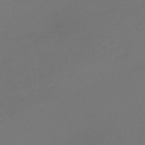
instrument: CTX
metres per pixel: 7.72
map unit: lHb
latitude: -38.9920
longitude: 68.4062
